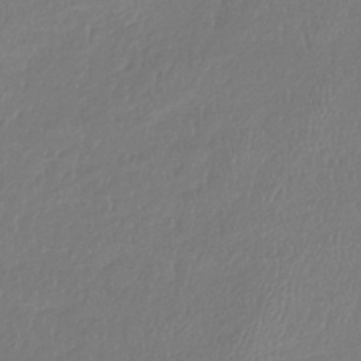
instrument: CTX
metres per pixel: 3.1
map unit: lHb
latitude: -38.9920
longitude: 73.7288
